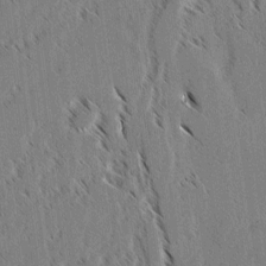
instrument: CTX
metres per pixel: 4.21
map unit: lAvf
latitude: 3.2159
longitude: -106.3278
